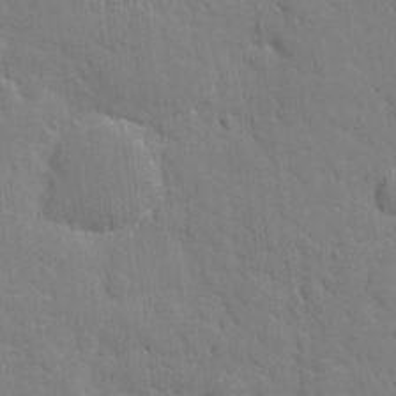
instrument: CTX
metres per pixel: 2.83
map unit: eHh
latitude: 5.0458
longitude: -67.4237
